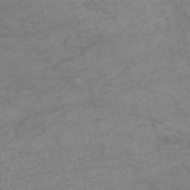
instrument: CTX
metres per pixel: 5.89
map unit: HNb
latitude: -54.4440
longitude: -43.4615
